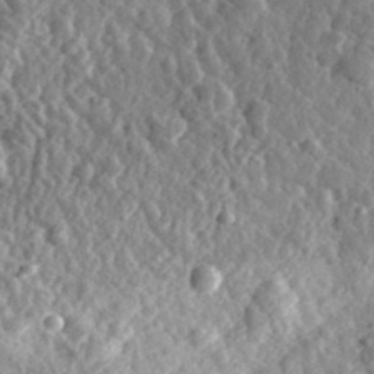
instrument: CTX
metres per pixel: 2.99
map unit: eHh
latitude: 33.5371
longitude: -79.3104
